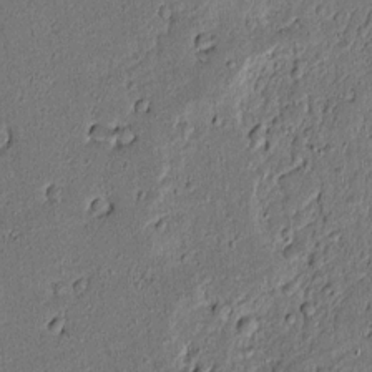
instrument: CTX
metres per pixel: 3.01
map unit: lAvf
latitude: 5.2915
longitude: 168.5573
